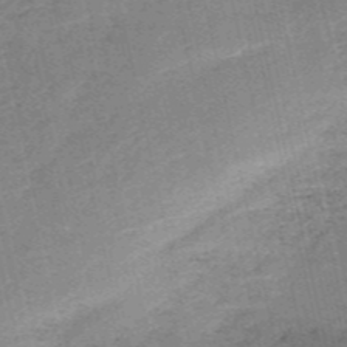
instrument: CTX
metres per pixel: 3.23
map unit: HNb
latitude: -55.0109
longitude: -42.6680
